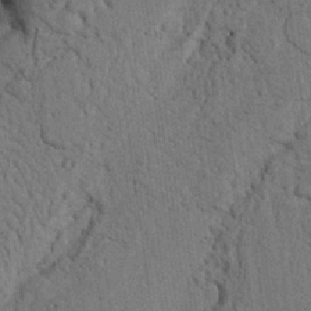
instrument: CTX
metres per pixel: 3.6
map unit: Nhu
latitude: 20.5924
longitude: -76.2522
